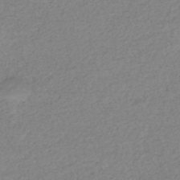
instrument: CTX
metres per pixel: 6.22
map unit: HNhu
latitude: -46.4818
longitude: 29.9745
